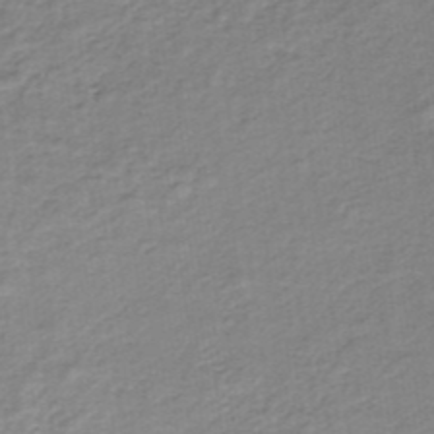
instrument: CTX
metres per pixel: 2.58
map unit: lHb
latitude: -35.7667
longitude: 60.1795
